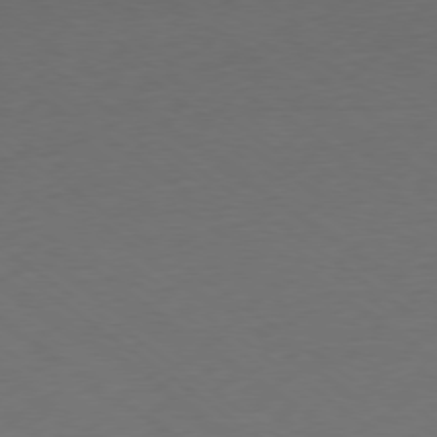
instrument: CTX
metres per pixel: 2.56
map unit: Ap
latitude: -78.8597
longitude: -95.2348
